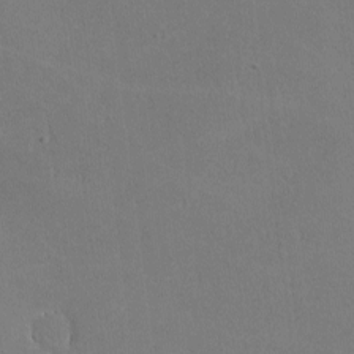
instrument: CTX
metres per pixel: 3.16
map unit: lHvf
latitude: -10.1795
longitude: -100.2334
